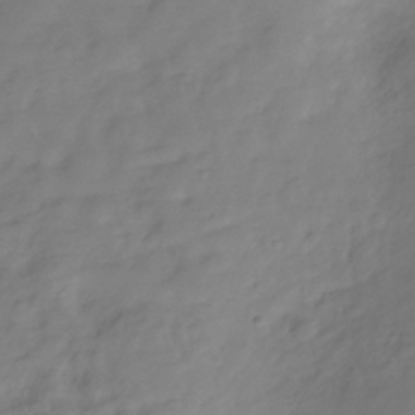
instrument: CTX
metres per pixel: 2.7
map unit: Hve
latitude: -31.2376
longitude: 92.1417
